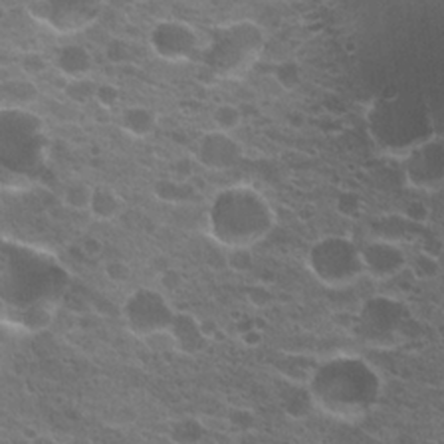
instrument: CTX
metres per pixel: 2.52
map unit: Hto
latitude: 20.5924
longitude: -36.2523
